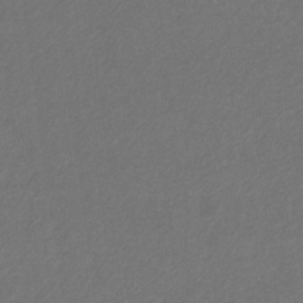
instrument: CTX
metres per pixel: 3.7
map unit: eHb
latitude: -32.2173
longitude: 70.1417
